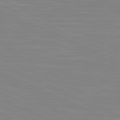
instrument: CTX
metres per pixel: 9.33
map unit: lApd
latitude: 81.4426
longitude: -168.4601
